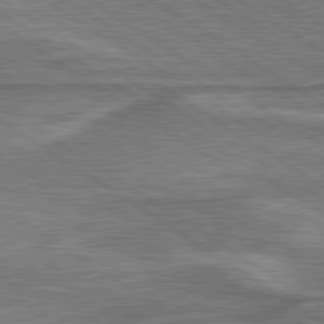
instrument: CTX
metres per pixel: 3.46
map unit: lApd
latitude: 79.7261
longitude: 172.7274
